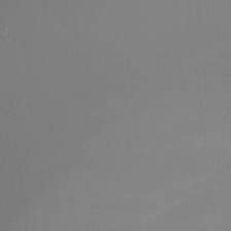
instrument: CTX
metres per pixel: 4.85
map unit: Nhu
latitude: -15.1620
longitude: -57.3292
